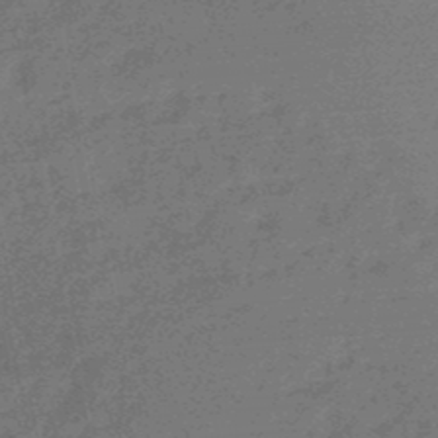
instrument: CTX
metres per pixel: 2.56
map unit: HNb
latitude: -49.3132
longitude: -39.1592
